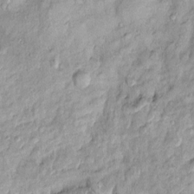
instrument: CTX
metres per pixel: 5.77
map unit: Htu
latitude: -5.0486
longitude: 158.8219
